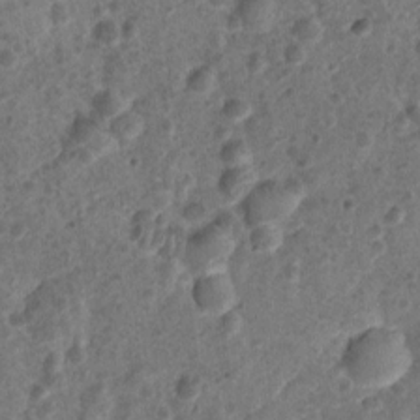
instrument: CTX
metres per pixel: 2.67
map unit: Nhu
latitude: 2.6112
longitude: -14.6491
